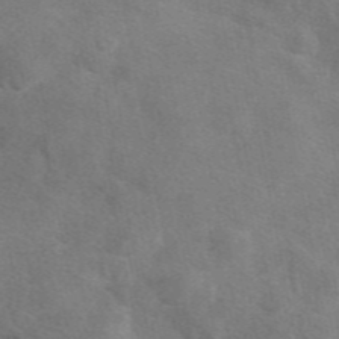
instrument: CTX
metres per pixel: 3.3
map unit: eAb
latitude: 47.9717
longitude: 123.1054
